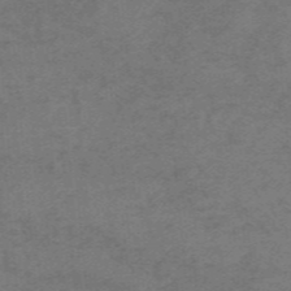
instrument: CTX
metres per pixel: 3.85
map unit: HNb
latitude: -55.3888
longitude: -46.2712
